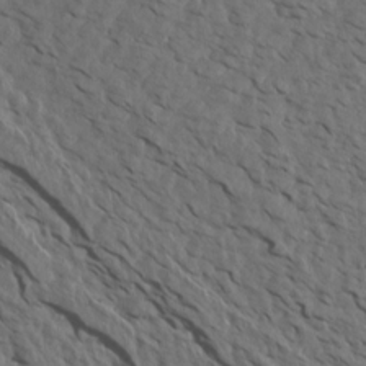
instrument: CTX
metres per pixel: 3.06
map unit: Aa
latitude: 14.4223
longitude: -143.0836
